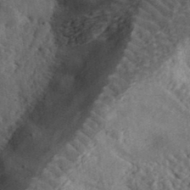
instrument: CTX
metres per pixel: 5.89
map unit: eHh
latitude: 36.7813
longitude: -79.6883
